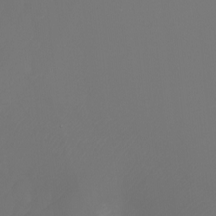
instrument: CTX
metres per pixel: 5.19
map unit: Nhu
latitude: -6.3873
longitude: -90.0822
